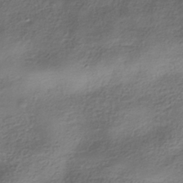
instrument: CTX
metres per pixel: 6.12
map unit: HNhu
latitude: -41.1242
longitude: 100.0472
